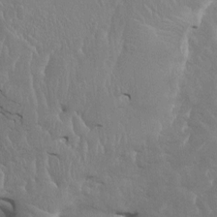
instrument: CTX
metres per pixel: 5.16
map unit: HNhu
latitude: 4.1767
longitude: 4.1983
